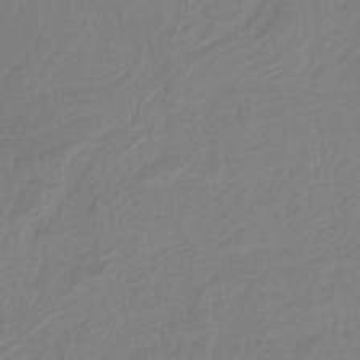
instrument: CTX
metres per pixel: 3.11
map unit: HNb
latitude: -37.0486
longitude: 58.2172
